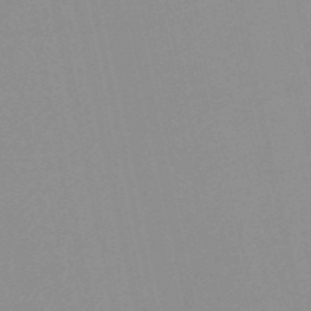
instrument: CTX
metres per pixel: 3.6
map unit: HNb
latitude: -52.2739
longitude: -51.4237
